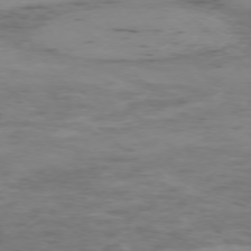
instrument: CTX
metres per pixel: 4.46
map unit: Ap
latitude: -75.2943
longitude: -79.1214
